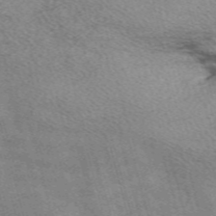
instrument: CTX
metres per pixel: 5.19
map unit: Nve
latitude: -58.8030
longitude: 65.7289
